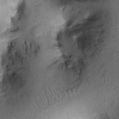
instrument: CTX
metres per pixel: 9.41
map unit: Ht
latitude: -1.9179
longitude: -14.2334
